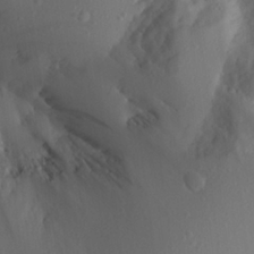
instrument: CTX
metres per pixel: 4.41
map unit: Aa
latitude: 24.3278
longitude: -131.9340
